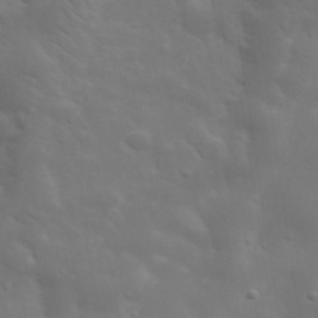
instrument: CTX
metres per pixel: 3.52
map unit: lHvf
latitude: 33.4049
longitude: -82.4790
